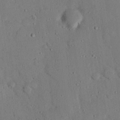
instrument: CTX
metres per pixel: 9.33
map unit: eHh
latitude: 26.5357
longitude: -80.0633
